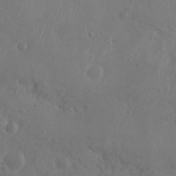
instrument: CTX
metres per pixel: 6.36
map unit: Nhu
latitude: 6.6679
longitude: -19.8205
